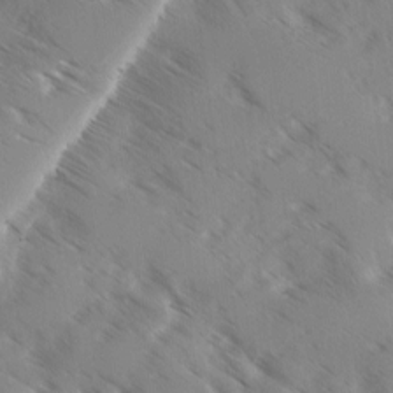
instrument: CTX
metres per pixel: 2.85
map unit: Ave
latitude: 0.3656
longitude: -111.1970
